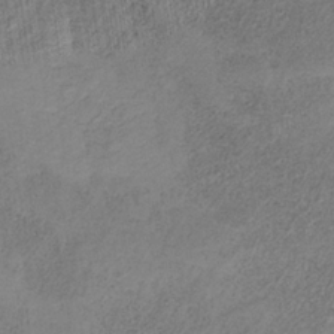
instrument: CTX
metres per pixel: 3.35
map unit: HNb
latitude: -32.1606
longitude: 60.0283
